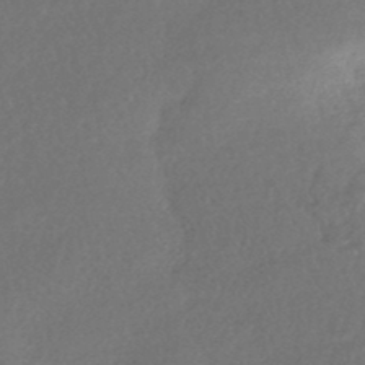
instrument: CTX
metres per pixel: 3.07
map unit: HNhu
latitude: -44.6896
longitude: 92.5574
